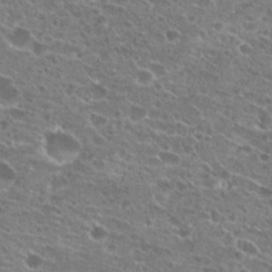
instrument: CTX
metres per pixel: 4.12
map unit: Hto
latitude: 21.8584
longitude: -41.7071
